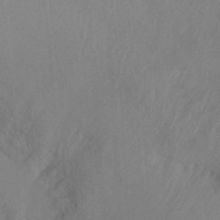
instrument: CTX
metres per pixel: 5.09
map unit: Ht
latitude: -13.6722
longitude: -57.7449
